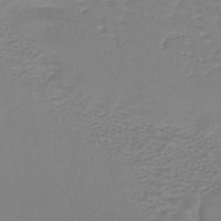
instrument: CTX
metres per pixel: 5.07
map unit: HNhu
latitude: -42.9541
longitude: 97.3888
